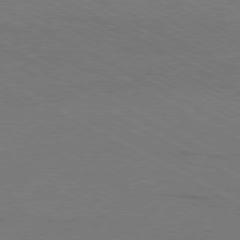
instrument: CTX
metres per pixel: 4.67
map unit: Ap
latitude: -79.5966
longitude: -82.4034
